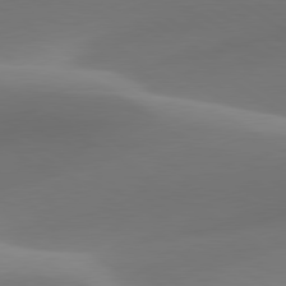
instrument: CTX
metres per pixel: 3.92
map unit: lApd
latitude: 79.9906
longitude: -92.1389
